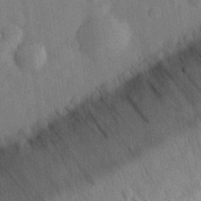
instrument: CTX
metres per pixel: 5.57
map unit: eHh
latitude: 30.2334
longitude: -74.3845
